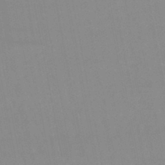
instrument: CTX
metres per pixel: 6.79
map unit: lHb
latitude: -44.1606
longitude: 77.0486
